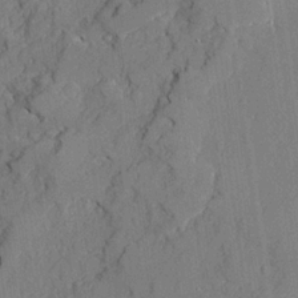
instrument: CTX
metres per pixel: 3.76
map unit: Ave
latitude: 21.9717
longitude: -128.8758
